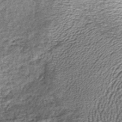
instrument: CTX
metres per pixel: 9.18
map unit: lHb
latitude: -39.1242
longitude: 67.9556
